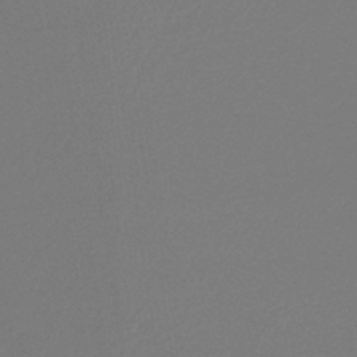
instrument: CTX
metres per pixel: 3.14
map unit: HNb
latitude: -37.8422
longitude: 55.2565
